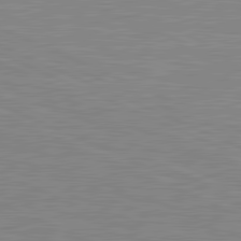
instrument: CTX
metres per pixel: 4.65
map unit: lApd
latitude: 81.8016
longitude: -170.0255
